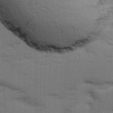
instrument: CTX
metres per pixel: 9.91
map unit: Ave
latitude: 11.8772
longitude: -102.0633
